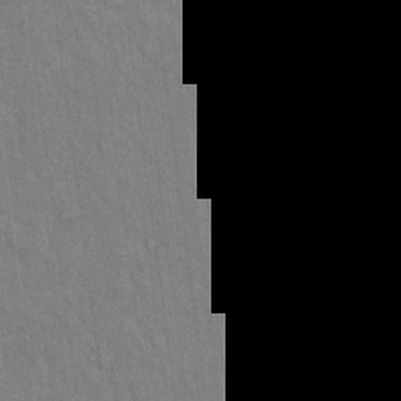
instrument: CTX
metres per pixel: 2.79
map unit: Hto
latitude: 13.1403
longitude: -60.9891
